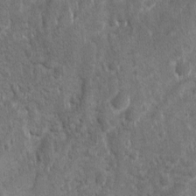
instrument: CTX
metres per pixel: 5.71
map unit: Ave
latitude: 10.6869
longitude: -104.4223
